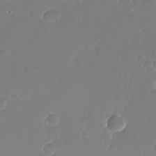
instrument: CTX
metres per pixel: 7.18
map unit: Nhu
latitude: -26.1605
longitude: -72.5546
